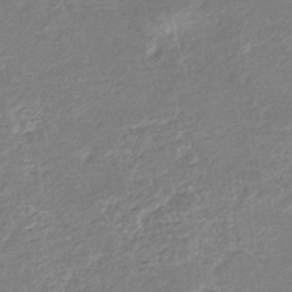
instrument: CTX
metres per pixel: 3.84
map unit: eHb
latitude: -35.1998
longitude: 77.1620
